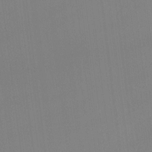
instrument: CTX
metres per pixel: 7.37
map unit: Hto
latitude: -12.8975
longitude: -40.2711
